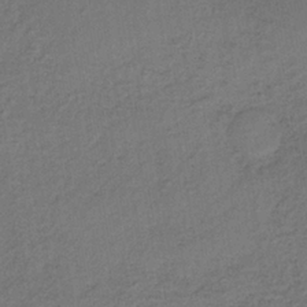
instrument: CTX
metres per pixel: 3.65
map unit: lHb
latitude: -34.7841
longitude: 62.4818
